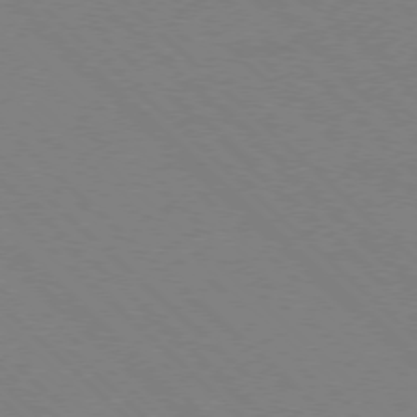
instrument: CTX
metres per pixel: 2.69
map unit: Ap
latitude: -77.5021
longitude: -65.9339
